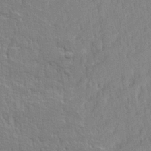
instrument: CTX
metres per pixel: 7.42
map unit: lHvf
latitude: 25.3481
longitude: 143.7666
